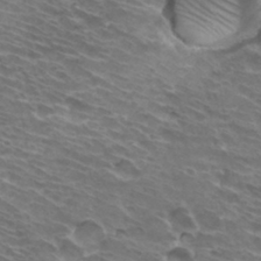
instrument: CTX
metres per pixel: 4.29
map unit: Hto
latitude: 32.3845
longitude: -43.4238
